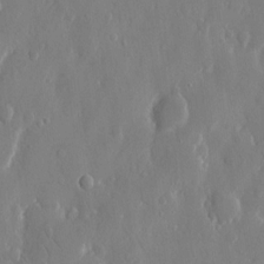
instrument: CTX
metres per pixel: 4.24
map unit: eHh
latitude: 12.6491
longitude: -71.2726
